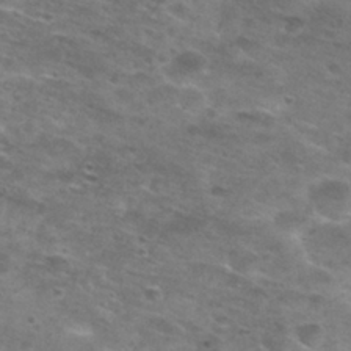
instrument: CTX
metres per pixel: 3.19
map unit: Nhu
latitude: 28.4412
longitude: -48.1578
